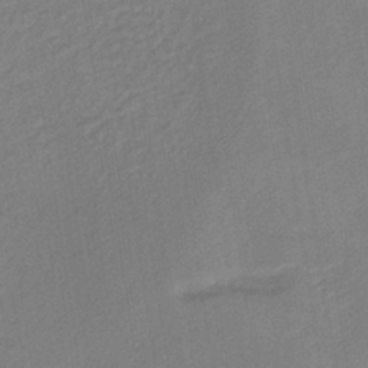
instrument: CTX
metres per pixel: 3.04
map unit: lHb
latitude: -35.4454
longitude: 67.1620
